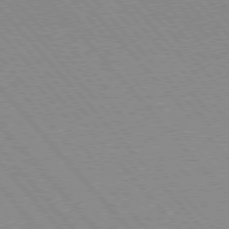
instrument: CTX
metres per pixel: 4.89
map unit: lApd
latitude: 76.3845
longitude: -86.3089
